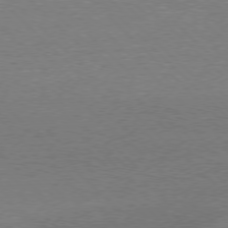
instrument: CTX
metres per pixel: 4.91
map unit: Ap
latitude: -78.3873
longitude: -62.6680
